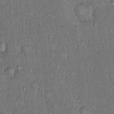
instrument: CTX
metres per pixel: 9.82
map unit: Hto
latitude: 14.3090
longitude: -57.3859
